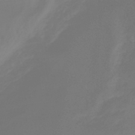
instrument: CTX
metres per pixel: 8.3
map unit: eHb
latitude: -46.3495
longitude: 81.4455
